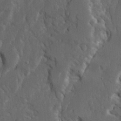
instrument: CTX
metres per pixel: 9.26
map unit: Ave
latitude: 22.9703
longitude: -130.7436
